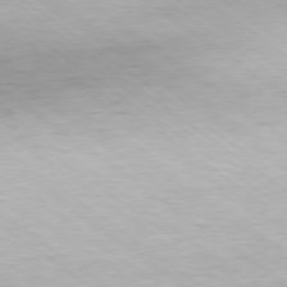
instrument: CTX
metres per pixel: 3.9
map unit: Hpe
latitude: -79.1053
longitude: 9.7478
